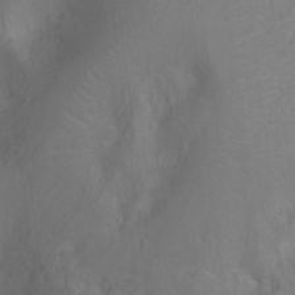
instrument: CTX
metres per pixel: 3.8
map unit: Nhu
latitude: -10.2551
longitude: -21.5371
